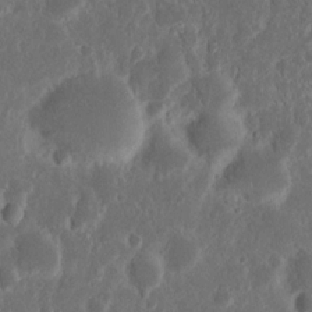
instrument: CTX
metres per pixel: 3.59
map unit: Nhu
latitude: 14.5168
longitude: -73.6505
